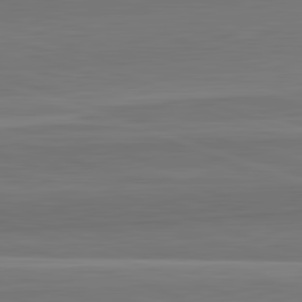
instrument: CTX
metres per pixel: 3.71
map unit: lApd
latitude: 82.4978
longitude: 168.2739
